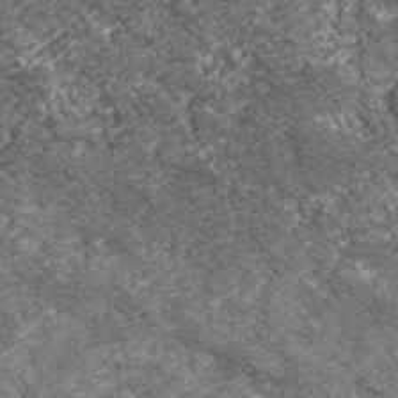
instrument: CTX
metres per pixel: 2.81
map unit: eHh
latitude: 43.2915
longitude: -90.2900
